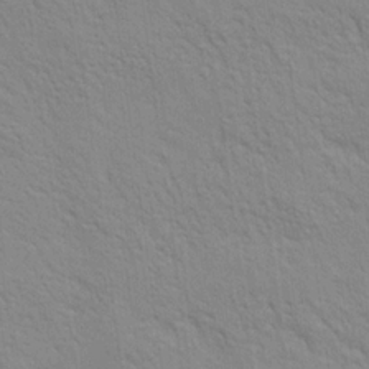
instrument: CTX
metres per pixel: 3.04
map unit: Ave
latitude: 20.2334
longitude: -140.2711
